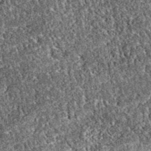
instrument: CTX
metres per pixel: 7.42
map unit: eAb
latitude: 37.4615
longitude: 111.8989
